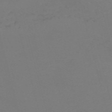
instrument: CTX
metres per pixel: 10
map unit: Nve
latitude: -58.9919
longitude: 60.1417
